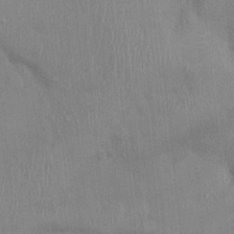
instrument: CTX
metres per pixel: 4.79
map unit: Ht
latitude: -3.2564
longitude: -14.6491
